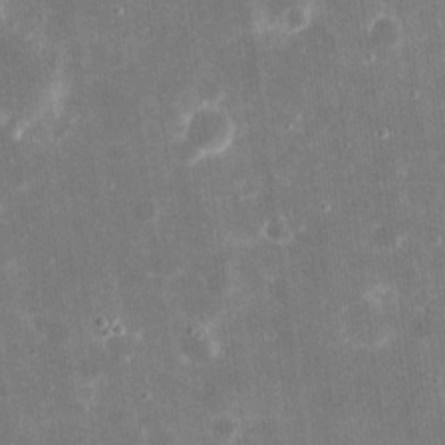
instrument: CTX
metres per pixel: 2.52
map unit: eHh
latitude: 20.8947
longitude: -67.8961
